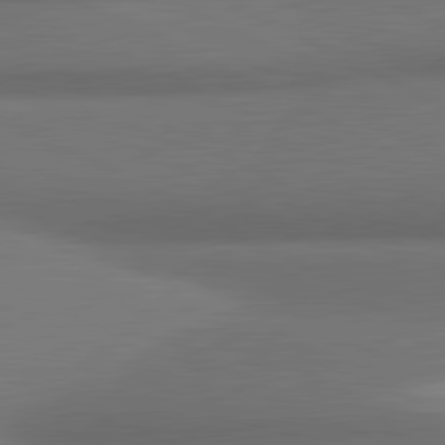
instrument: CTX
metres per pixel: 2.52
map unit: lApd
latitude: 81.4426
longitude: 174.3495
